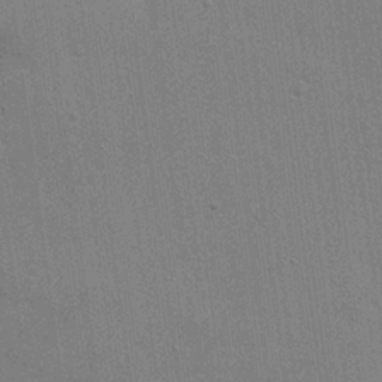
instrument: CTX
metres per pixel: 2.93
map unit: eHh
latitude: 19.2726
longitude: -68.2901
